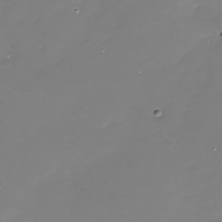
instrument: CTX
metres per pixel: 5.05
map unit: Nhu
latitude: -28.7274
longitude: -68.1578
